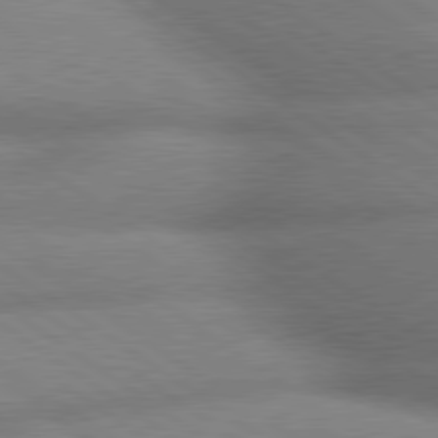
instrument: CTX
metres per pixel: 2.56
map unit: lApd
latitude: 79.9717
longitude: -168.2901
